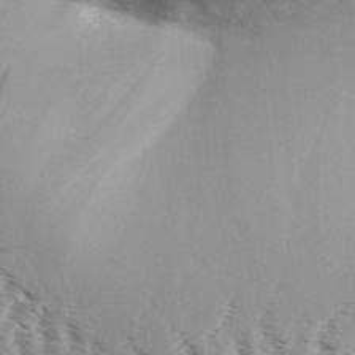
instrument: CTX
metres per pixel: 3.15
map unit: Aa
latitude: 32.3089
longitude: -139.4804
